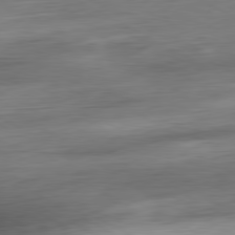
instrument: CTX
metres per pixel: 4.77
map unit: Ap
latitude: -80.9920
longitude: -67.2537
